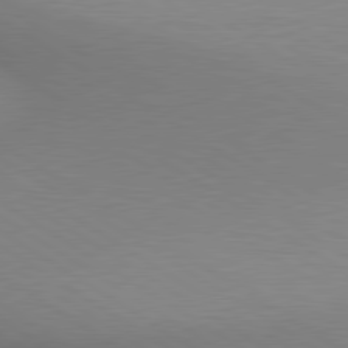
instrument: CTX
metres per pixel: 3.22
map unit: lApd
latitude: 80.2333
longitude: 131.3320
